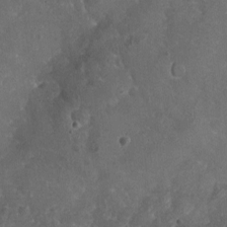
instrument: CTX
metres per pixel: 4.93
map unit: Nhu
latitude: -14.5196
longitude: -59.1025
